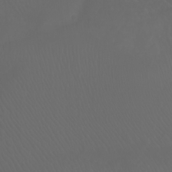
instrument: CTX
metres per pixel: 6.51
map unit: Htu
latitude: -7.1620
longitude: -71.5371
